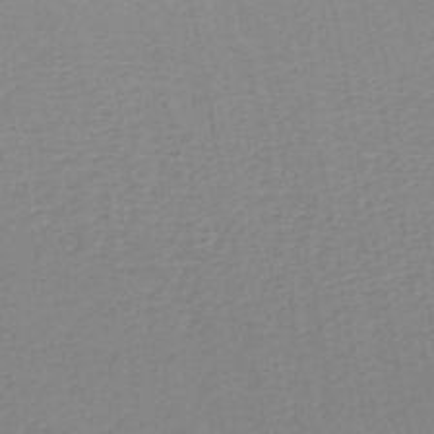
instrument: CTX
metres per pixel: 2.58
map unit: HNb
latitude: -46.9164
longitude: -48.5357
